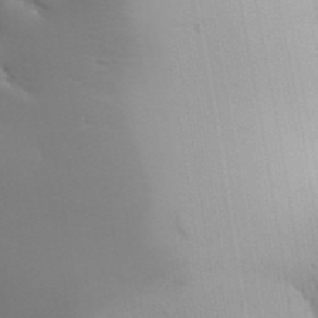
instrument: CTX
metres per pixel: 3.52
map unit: Aa
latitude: 32.4790
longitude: -143.4993
